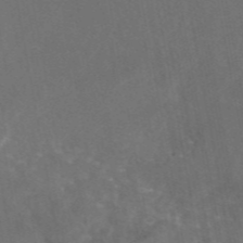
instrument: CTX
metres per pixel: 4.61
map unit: eAb
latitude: 46.3468
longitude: 115.2754
